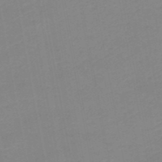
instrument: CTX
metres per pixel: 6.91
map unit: HNb
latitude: -50.7463
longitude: -51.1781
